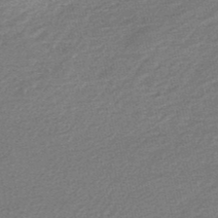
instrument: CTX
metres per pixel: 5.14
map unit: HNb
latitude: -48.4251
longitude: 60.3495
